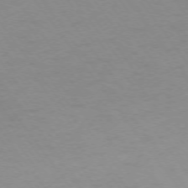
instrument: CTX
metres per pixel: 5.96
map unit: Ap
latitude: -74.9164
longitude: -73.5560
